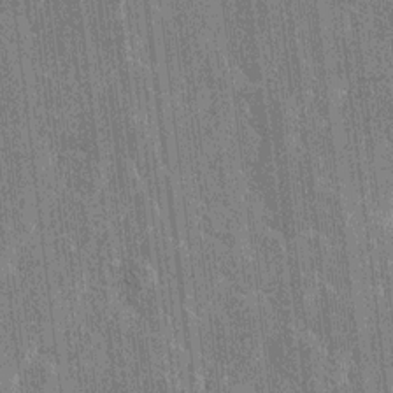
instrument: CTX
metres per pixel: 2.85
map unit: HNhu
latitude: 6.8569
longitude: -5.9339
